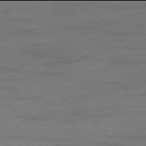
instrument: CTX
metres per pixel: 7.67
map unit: Ap
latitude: -78.0094
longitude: -93.5749
